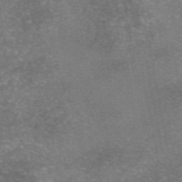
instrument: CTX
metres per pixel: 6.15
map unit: eAb
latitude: 46.4601
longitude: 104.3684
